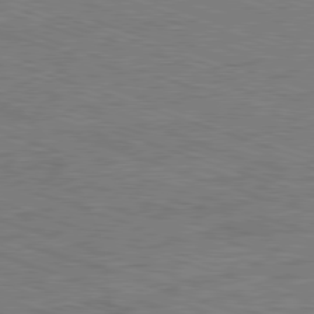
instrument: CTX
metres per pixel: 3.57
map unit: Ap
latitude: -81.5588
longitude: -72.2901
